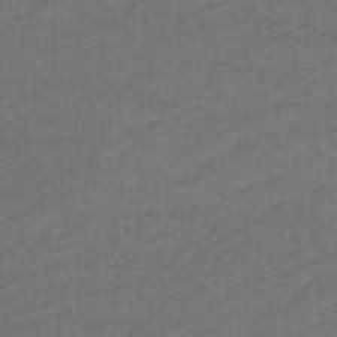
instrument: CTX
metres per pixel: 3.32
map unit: eHb
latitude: -47.8044
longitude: 89.2754
